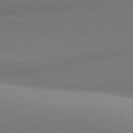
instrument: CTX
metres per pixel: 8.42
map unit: lApd
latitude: 81.3859
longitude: 135.9367
